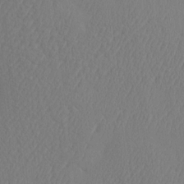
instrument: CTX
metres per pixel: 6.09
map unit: eHh
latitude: -3.3131
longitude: 18.1606
